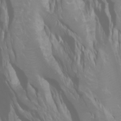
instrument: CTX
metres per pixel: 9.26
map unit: Htu
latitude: -0.8030
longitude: -75.7450
